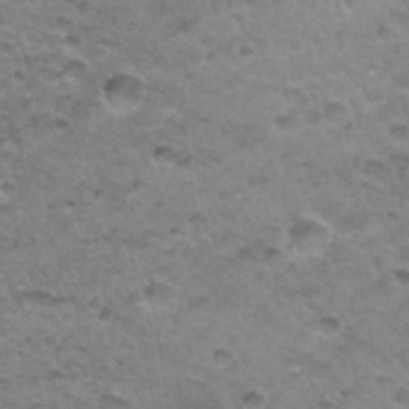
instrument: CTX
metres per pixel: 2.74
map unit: Hto
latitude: 34.4034
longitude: -48.7057
